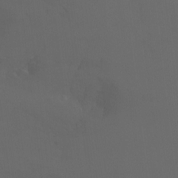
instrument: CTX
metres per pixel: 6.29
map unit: Ht
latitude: -3.3698
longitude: -25.8016
